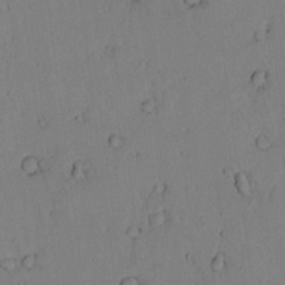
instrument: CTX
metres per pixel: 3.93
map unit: lAvf
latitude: 8.3090
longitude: 169.7288
